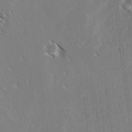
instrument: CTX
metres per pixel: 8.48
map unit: lAvf
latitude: -4.2172
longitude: -114.0633
